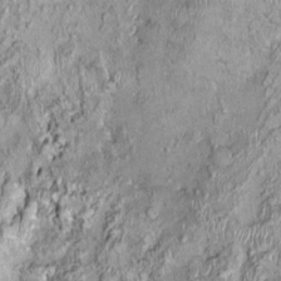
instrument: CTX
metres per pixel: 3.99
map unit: Nhu
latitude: -0.0850
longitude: -14.7436
